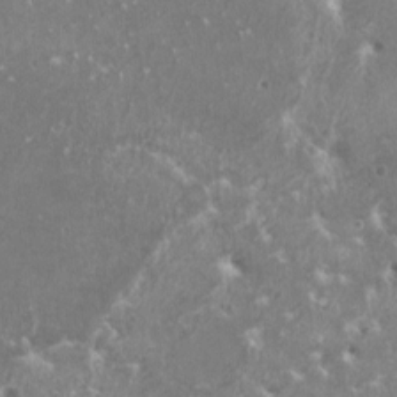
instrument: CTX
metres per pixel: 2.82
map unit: HNhu
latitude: 1.9906
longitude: 6.8597
